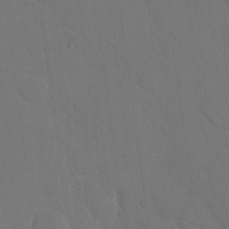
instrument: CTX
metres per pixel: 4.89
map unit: eHh
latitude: 18.5356
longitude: -67.3859
